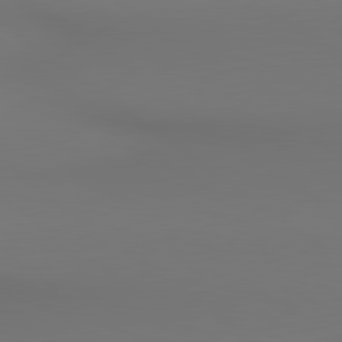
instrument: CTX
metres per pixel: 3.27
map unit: lApd
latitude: 80.6490
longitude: 153.4832
